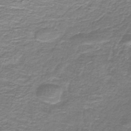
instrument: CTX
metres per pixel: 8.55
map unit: lHb
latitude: -41.2943
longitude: 55.6722
